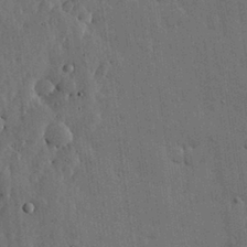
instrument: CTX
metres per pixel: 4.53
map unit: lHvf
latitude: 19.2537
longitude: -113.9717
